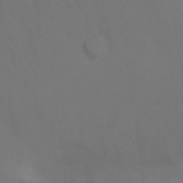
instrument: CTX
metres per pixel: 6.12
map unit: Ht
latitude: 1.2159
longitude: -34.2144
